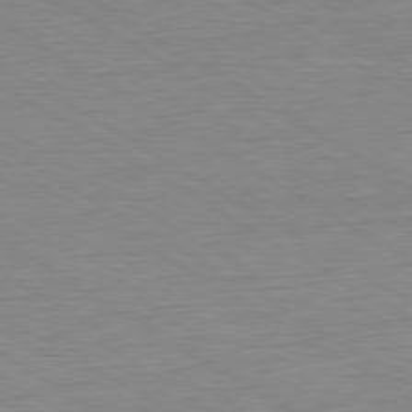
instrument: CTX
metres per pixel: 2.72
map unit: Ap
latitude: -80.8597
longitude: -79.4994
